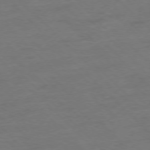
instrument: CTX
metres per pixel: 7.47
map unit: Ap
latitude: -77.4643
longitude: -65.1214
